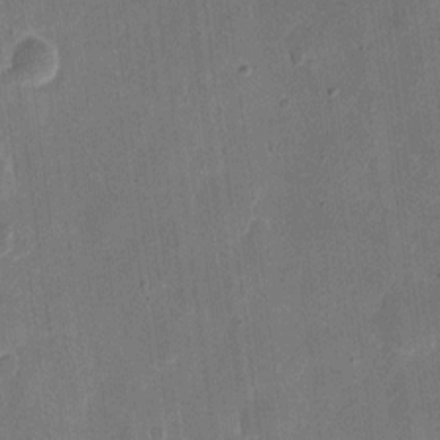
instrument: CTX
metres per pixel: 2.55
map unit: eHh
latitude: 10.4790
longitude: -68.5168
